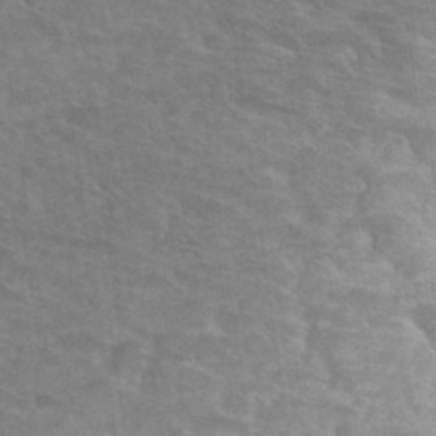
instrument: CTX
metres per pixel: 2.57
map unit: Hto
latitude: 33.8961
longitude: -41.7638
